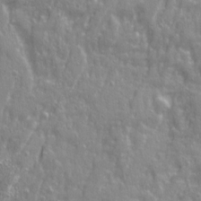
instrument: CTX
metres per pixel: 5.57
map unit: Ave
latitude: 22.3089
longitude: -132.9892
